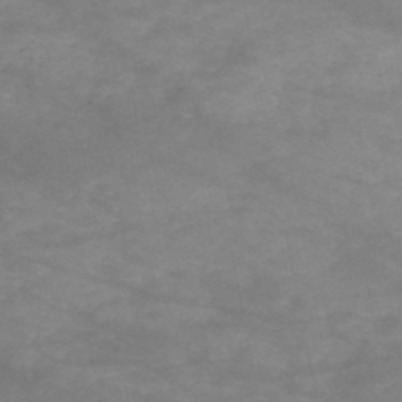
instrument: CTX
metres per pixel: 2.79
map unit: HNb
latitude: -49.4077
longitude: -38.8380
